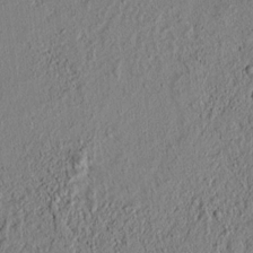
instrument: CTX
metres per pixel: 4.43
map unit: lAvf
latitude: 6.6868
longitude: 167.5966
